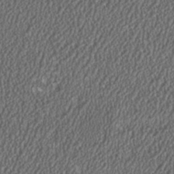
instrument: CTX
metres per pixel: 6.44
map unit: HNhu
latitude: 1.0836
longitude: 0.3685
